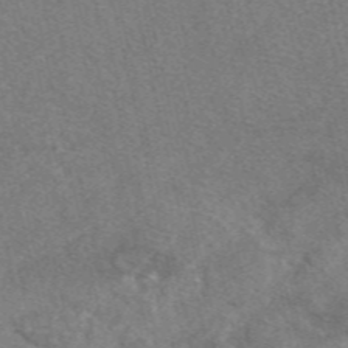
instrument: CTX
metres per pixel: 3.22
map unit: eAb
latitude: 48.2900
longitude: 112.2740
